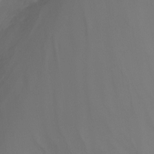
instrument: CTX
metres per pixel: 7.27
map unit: Nhu
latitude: -14.4818
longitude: -58.9703
